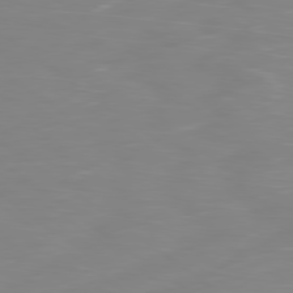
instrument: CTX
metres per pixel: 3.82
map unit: Ap
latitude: -79.8800
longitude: -60.9324
